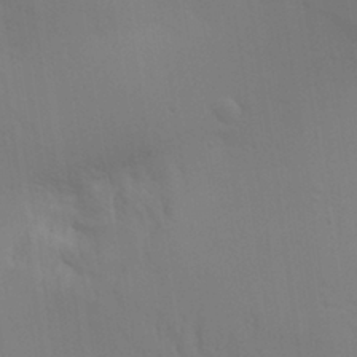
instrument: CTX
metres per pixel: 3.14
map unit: Aa
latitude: 30.4979
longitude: -144.7435
